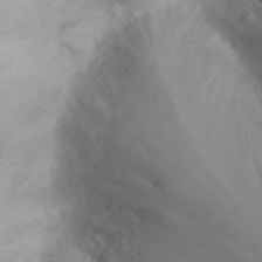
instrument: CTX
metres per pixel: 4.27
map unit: eHh
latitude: 25.2914
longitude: -64.4034
